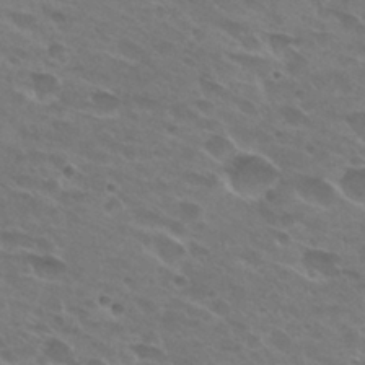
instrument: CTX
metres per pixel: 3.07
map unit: Hto
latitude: 27.9528
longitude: -42.4601
